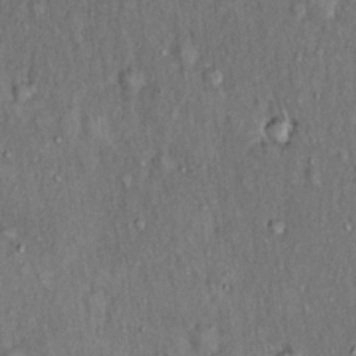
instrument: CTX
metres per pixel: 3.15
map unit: Hto
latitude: 15.8206
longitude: -61.1403
